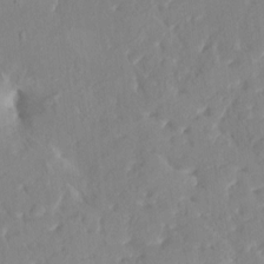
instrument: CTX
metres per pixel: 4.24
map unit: HNhu
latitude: 4.9514
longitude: 9.9178
